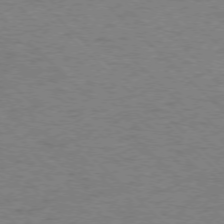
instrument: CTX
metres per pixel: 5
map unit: Ap
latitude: -75.8234
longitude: -80.0822
